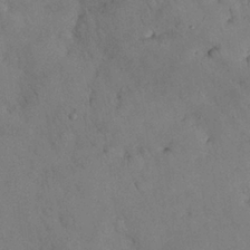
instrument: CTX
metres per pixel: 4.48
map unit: Nhu
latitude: 28.2333
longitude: -70.9514
